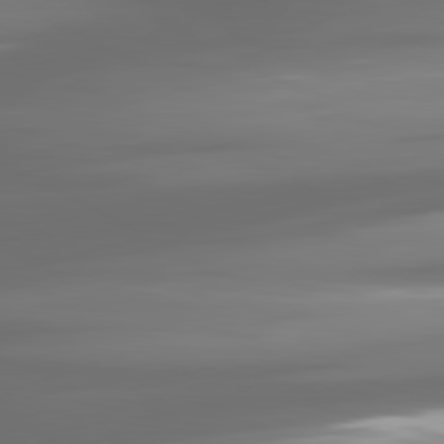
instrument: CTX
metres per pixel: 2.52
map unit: lApd
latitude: 81.1025
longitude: -138.1767
